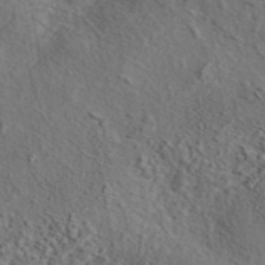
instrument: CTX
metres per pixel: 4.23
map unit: eAb
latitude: 43.4615
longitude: 115.0675
